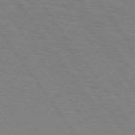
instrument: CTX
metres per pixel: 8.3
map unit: Hpe
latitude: 74.5357
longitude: -137.2726
